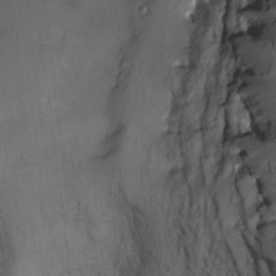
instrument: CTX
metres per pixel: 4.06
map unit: Htu
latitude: -3.1053
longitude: 149.5588
